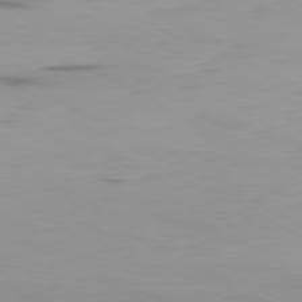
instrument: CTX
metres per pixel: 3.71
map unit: Ap
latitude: -80.1795
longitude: -61.3292
